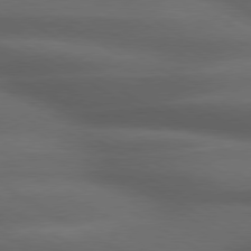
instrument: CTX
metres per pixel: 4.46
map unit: lApd
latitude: 79.1970
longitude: -118.3278
